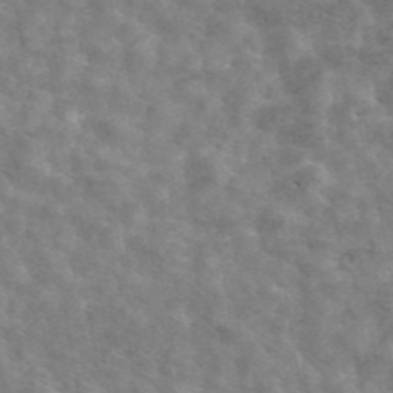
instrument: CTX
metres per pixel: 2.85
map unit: ANa
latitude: 46.3845
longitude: 24.7085
